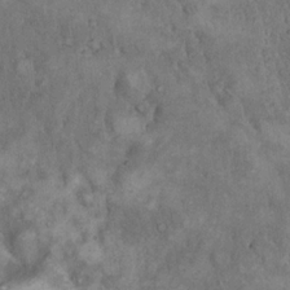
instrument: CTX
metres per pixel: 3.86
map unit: eHh
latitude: 18.0633
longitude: -62.0444
